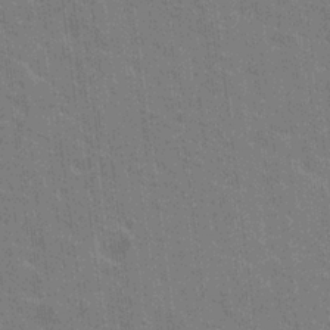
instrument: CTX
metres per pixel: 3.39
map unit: Nhu
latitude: 19.2726
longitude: -30.7813
